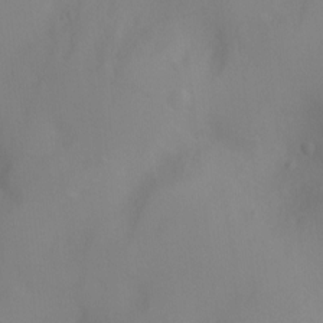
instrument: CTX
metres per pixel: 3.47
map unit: Ht
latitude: -5.0486
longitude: -28.1578
